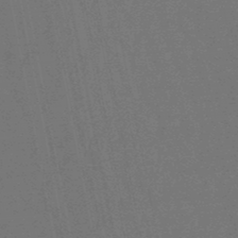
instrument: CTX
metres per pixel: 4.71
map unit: lHb
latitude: -47.8800
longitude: 80.6708
